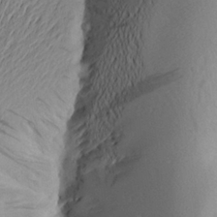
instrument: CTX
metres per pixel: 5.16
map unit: Aa
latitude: 24.4223
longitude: -149.1214
